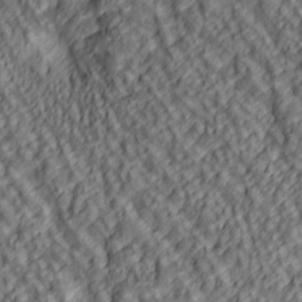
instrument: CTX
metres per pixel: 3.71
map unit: lAa
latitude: 5.2348
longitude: -116.7057
